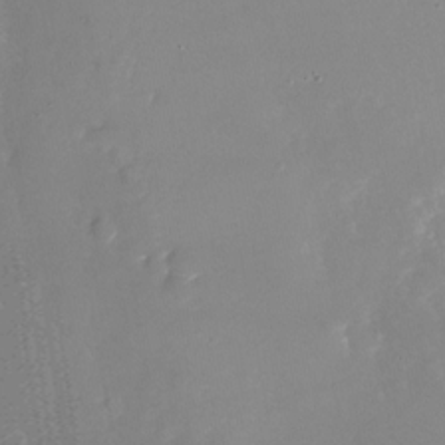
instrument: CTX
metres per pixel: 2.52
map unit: Nhu
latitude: -24.6896
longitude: -73.1404
